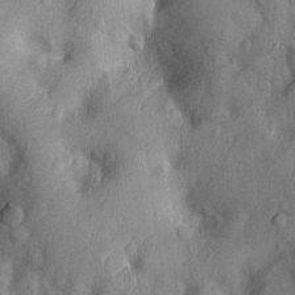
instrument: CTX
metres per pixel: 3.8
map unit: Nhu
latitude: -12.6141
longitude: -23.7450
